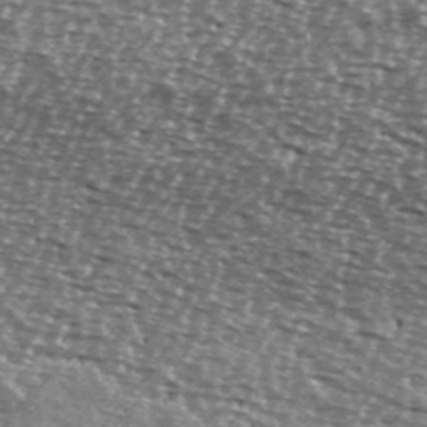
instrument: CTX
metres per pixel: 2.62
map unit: Ave
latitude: 39.9528
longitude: -112.6490
